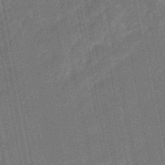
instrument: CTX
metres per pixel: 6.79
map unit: eHb
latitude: -47.6722
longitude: 86.5952
